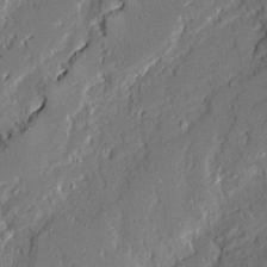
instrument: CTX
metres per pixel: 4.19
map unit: Ave
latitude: 19.7449
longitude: -128.1956
